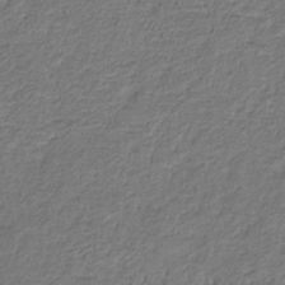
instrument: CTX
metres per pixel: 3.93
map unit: eHb
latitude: -30.8975
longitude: 69.5210
